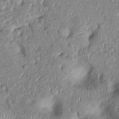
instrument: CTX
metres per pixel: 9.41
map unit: Ht
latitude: -0.3118
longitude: -13.7261
